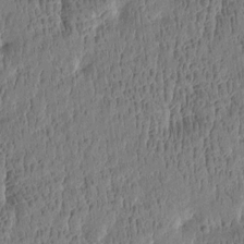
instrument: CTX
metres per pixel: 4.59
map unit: Htu
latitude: -4.4062
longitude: 175.3698
